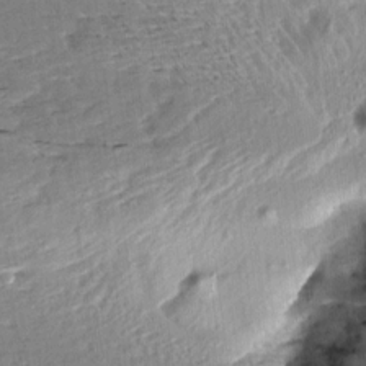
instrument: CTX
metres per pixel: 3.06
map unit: Aa
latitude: 10.4601
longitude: -141.7071
